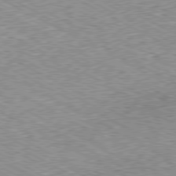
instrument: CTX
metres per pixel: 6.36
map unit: Ap
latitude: -80.6708
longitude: -49.7261
